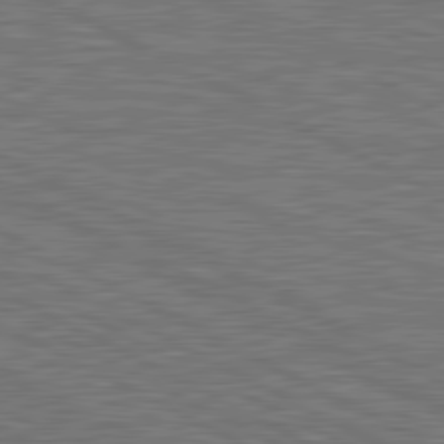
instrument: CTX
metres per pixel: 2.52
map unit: lApd
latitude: 81.1025
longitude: -171.5938
